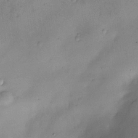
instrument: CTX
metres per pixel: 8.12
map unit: Nve
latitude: -23.7478
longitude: -138.7813
